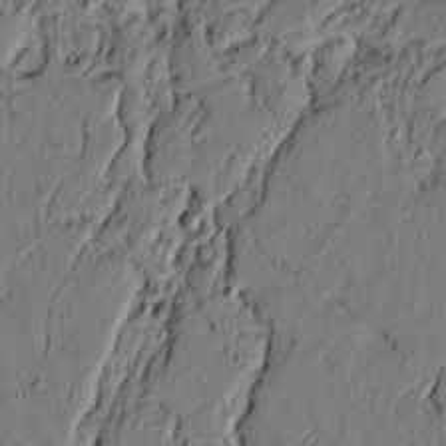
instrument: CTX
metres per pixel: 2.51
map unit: lAvf
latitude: 4.6490
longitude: 165.5588
